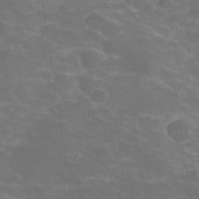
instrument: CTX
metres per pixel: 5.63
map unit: Hve
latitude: -30.4818
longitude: 95.2565
